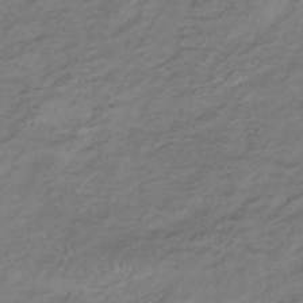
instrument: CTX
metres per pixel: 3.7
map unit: lHb
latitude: -34.7085
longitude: 67.7289
